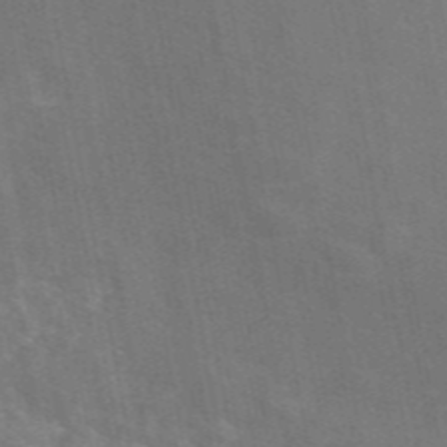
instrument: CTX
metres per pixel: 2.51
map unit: eAb
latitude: 46.7624
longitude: 116.7463
